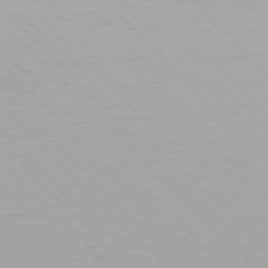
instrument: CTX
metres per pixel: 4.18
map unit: Hpe
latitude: 77.1025
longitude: -170.6868
